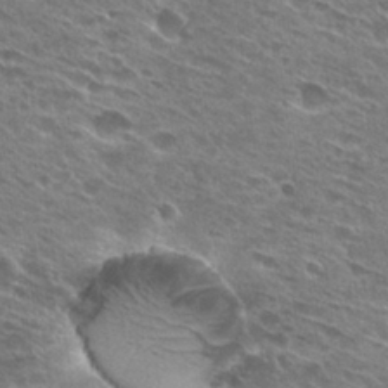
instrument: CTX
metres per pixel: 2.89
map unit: Hto
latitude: 28.2333
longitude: -43.4238
